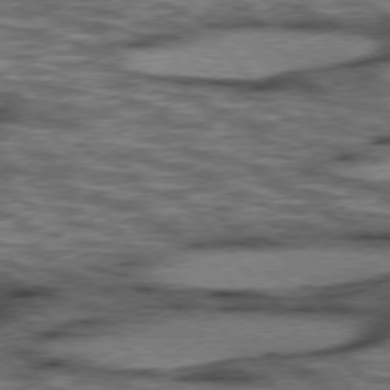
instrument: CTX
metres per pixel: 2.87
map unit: lApd
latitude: 75.9339
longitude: -49.2537
